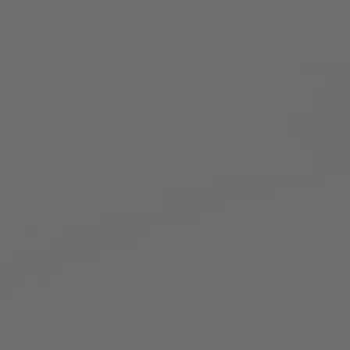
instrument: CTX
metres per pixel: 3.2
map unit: Hpe
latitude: 77.9150
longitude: -178.7247
